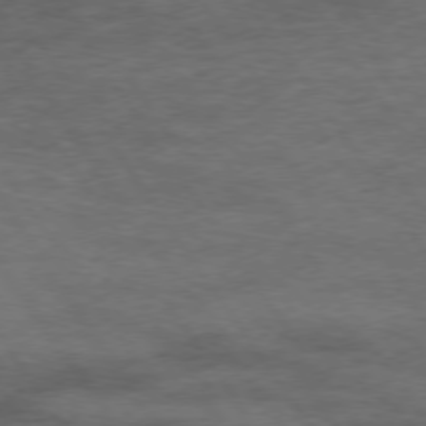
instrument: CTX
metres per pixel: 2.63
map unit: Hpe
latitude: 74.4223
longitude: -142.5735
